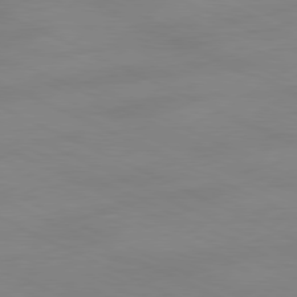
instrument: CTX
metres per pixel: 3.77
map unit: Ap
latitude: -81.3321
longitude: -94.3467
